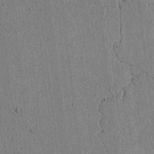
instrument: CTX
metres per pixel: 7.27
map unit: lAvf
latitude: 5.4804
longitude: 166.9353
